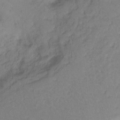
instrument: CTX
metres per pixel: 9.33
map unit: Hto
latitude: -10.6896
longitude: -37.2348
